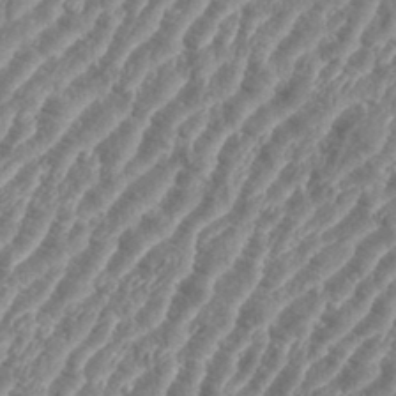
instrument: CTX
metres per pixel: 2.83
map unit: eHh
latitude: 35.7638
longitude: -135.8205
